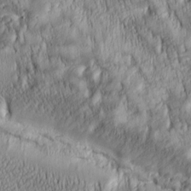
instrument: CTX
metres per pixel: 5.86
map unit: lAa
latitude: 6.5735
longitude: -115.1214
